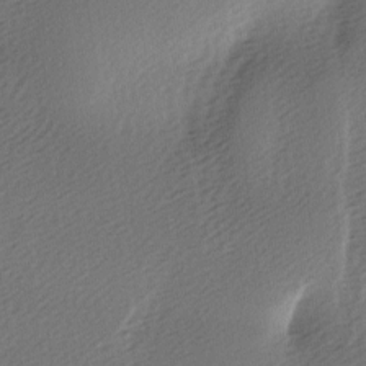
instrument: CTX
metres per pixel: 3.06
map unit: lAa
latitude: -6.6140
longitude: -123.6505
